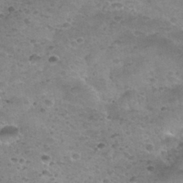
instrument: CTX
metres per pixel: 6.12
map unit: Nhu
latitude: 31.4427
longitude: -52.8569
